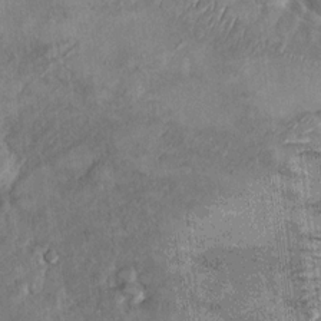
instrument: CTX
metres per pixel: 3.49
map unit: Hto
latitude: 9.3293
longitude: -36.0633
